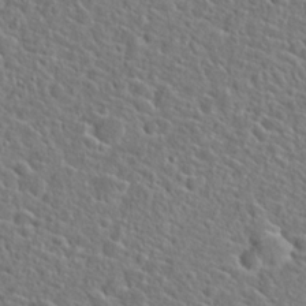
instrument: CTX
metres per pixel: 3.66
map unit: Hto
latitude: 23.0647
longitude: -45.4426
